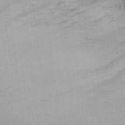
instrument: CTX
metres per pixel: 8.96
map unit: Aa
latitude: 21.3482
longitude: -147.0081
